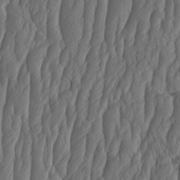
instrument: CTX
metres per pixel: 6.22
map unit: HNhu
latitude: -1.5022
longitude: 13.5966
